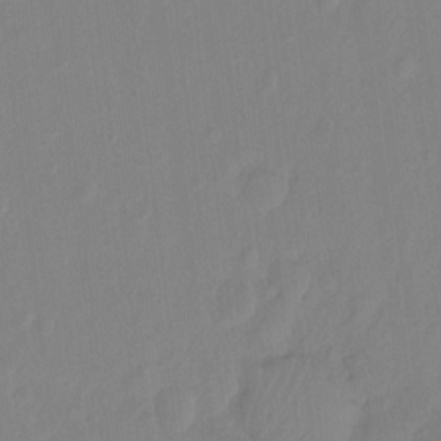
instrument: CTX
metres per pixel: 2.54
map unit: Hto
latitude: -8.5196
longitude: -43.5182
